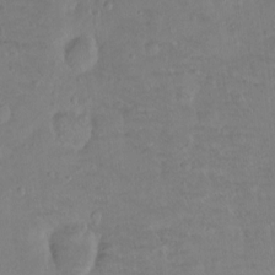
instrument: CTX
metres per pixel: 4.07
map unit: Ht
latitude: -8.0094
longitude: -36.6113
